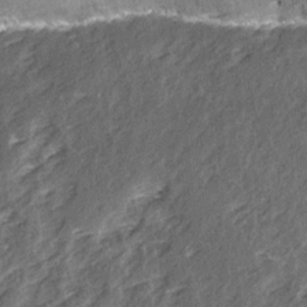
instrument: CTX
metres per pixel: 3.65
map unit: Ave
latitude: 15.3293
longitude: -104.0633
